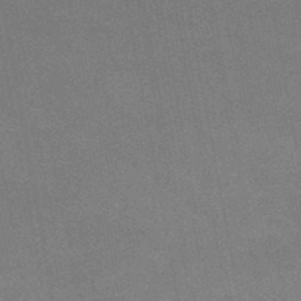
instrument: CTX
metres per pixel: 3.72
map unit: lHb
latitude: -47.3698
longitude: 58.6707
